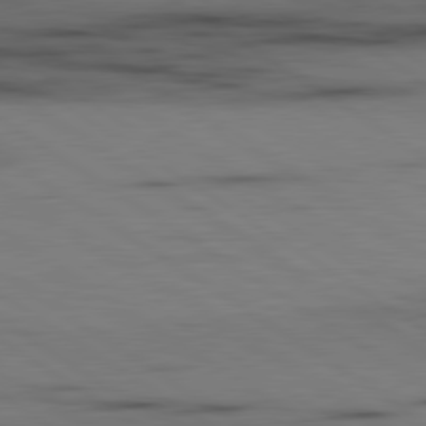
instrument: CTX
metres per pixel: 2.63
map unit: lApd
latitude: 79.9906
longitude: 159.2942
